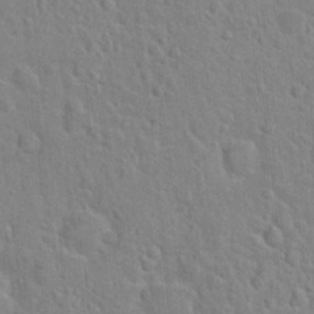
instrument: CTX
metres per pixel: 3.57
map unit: Hto
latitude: 21.3860
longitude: -47.6127
